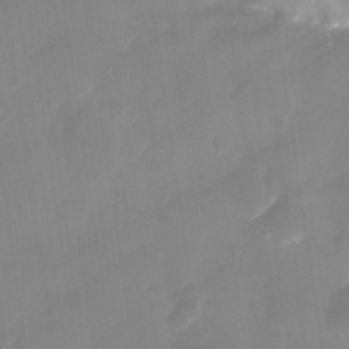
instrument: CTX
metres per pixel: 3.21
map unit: Nhu
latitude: -28.0283
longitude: -62.7624
